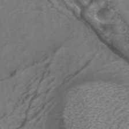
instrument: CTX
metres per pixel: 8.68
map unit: ANa
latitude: 43.1592
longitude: 25.8989
